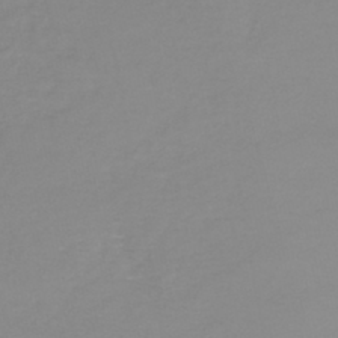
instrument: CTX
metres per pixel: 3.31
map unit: lHb
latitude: -44.4440
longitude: 62.2928
